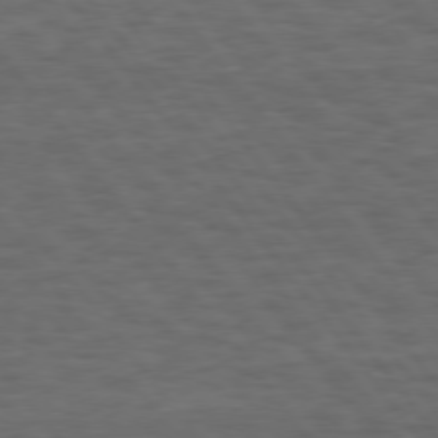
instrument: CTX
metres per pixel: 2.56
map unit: Hpe
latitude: 75.3860
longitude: -136.7624
